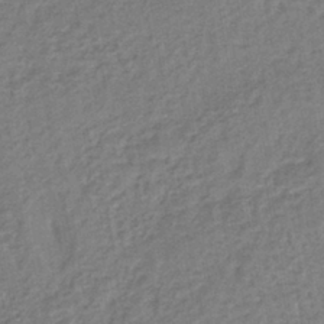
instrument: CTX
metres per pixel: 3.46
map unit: lHb
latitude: -38.6519
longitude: 63.4265
